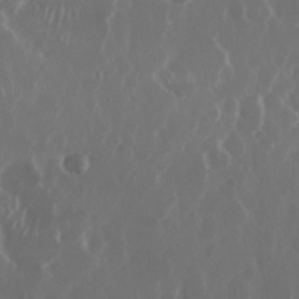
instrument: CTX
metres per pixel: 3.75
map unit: Nhu
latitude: 29.9150
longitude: -60.2900
